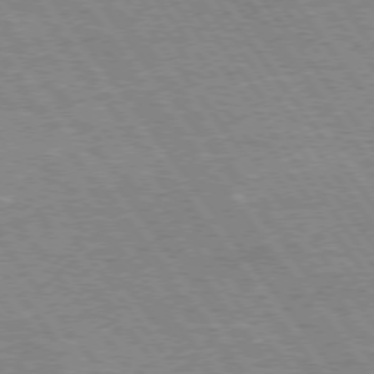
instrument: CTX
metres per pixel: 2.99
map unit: Hpe
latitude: 73.2348
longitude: -141.1214
